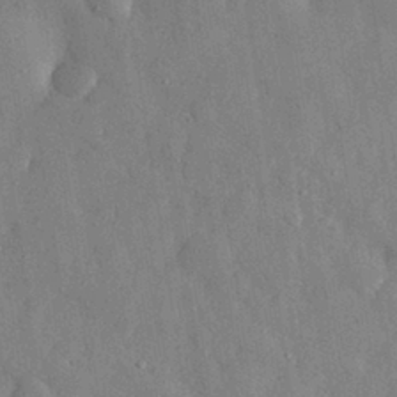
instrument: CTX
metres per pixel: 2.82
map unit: eHh
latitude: 30.0822
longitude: -76.2333
